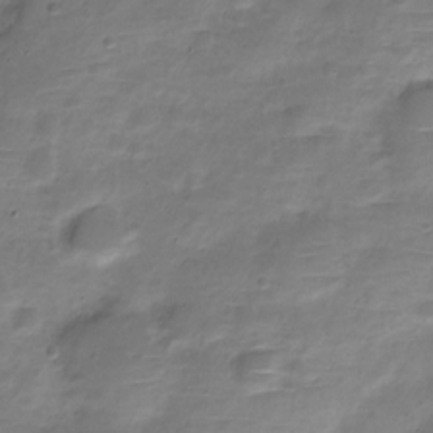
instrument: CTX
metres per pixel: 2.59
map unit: Nve
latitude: -22.8408
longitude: 104.5573
